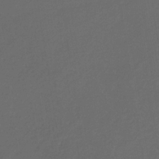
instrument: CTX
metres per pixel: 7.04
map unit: eHb
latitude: -32.0661
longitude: 72.1228
